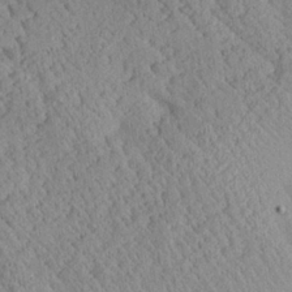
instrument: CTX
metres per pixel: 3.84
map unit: Aa
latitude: 24.7057
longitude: -133.9150
